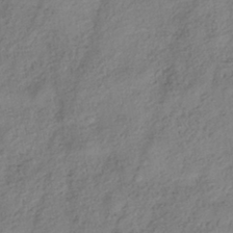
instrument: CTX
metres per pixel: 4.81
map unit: HNhu
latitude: -40.5574
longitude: 107.2376
